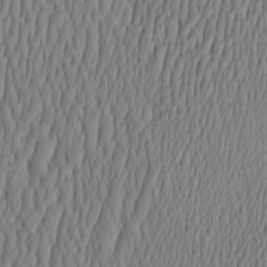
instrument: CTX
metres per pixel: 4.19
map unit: HNhu
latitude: -3.4643
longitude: 13.5966
